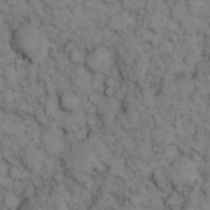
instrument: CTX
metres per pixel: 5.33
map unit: eHh
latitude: 13.9150
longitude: -63.5749
